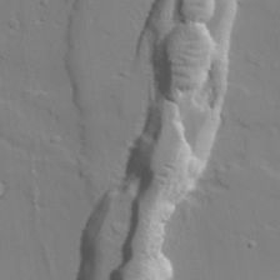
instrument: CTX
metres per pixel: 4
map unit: lAvf
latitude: 28.3278
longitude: -108.3845
